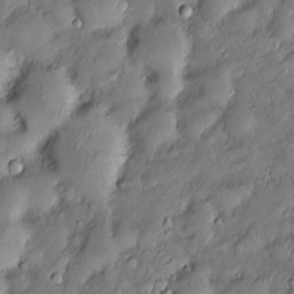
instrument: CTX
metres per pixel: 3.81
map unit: Htu
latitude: -6.8597
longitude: 159.5966
